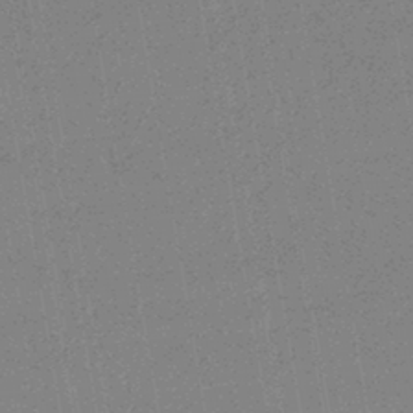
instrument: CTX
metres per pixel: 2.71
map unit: HNhu
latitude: -43.0486
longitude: 99.1431
